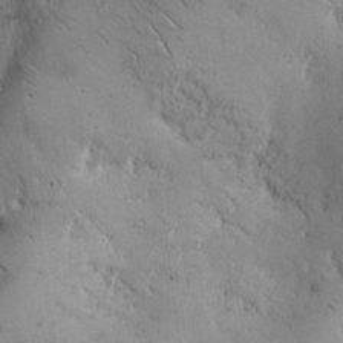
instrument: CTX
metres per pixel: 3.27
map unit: Hto
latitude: 11.5182
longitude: -58.5924
